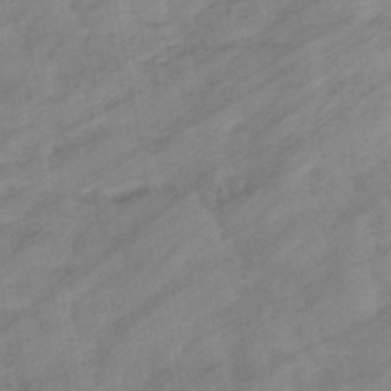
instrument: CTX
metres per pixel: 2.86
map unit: eHb
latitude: -44.3117
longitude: 85.5966
